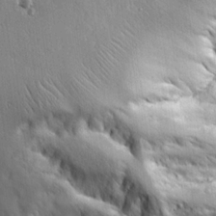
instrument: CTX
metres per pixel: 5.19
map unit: Aa
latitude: 21.0081
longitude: -124.1766
